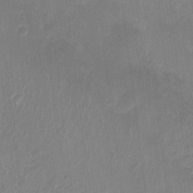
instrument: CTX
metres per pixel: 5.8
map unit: Nhu
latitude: 4.4034
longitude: -16.5357
